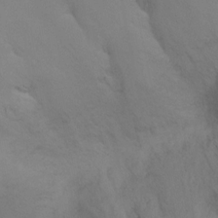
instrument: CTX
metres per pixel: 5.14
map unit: Ht
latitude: -9.3321
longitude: -32.8569
